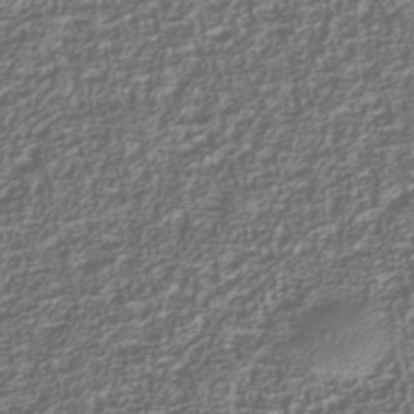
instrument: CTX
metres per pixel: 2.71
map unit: Nhu
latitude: -39.8611
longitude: -84.8569
